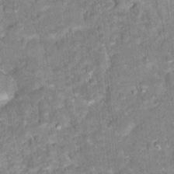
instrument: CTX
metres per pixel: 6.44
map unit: Hto
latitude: 17.2915
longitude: -36.6113
